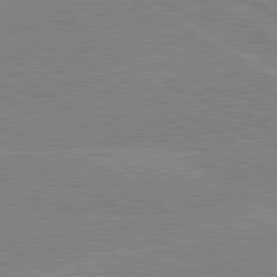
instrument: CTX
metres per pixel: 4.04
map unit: lApd
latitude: 80.2522
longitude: -125.9528
